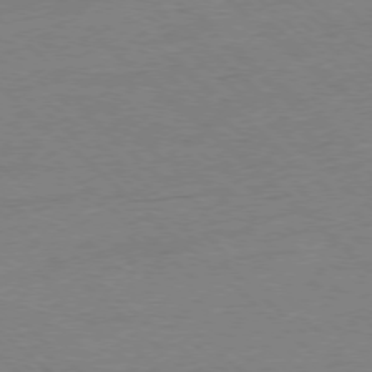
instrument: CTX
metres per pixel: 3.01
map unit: Ap
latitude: -77.5210
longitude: -84.3656
